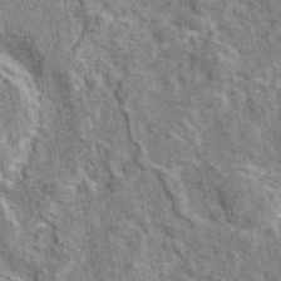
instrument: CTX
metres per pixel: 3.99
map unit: eAb
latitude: 45.2726
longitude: 110.5195
